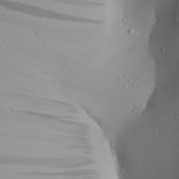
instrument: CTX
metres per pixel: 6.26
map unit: Aa
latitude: 24.1577
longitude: -144.4223
